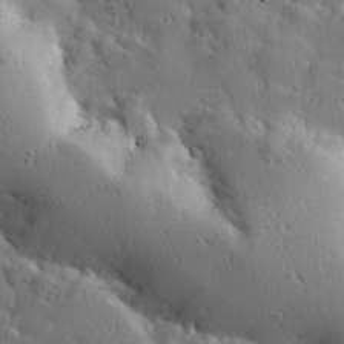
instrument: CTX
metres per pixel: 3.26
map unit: Hve
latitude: 23.5371
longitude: -96.2900
